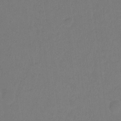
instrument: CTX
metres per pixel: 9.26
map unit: Hto
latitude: -10.7841
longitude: -37.5371
